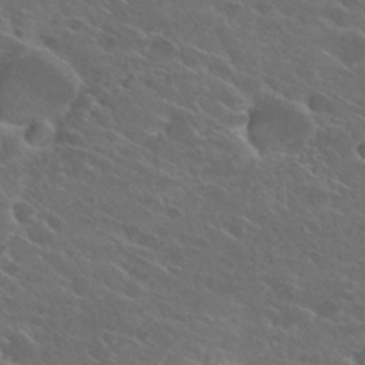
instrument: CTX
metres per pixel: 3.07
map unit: Hto
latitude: 25.3670
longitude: -39.7072
